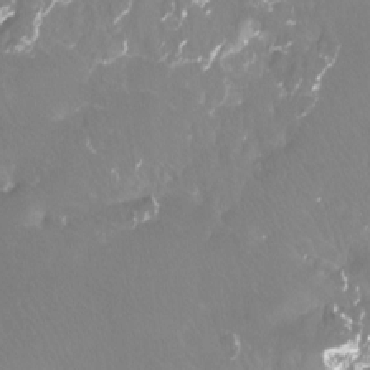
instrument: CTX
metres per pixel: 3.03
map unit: Htu
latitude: -13.1431
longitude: -46.4979
